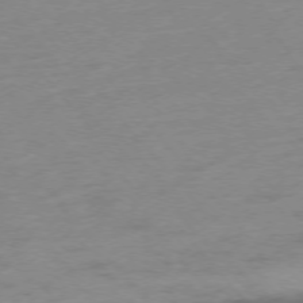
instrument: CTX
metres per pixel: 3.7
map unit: Hpe
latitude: -75.7667
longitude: -11.6694
